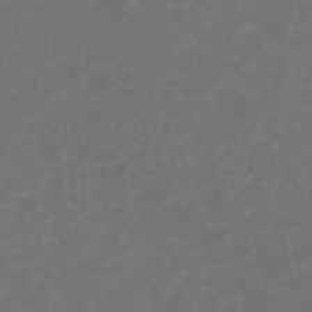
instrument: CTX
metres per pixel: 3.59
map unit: Hto
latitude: -8.2550
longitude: -44.0444
